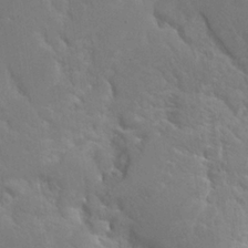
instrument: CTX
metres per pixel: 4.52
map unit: Hto
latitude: 23.2915
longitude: -40.2711
